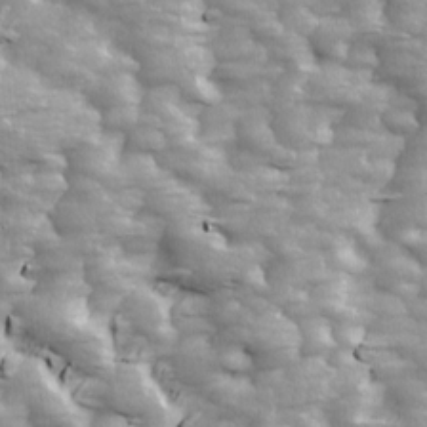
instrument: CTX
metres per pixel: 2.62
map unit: Ave
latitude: 13.8961
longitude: -104.7813
